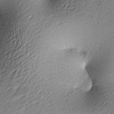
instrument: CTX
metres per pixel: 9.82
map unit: lAa
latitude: -9.5210
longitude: -126.4979
